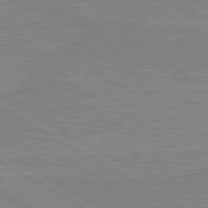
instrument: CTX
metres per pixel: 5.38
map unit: lApd
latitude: 80.1389
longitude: 168.3873
